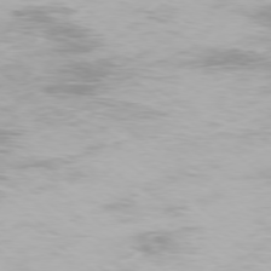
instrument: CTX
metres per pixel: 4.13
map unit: Ap
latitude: -78.1039
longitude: -94.0444
